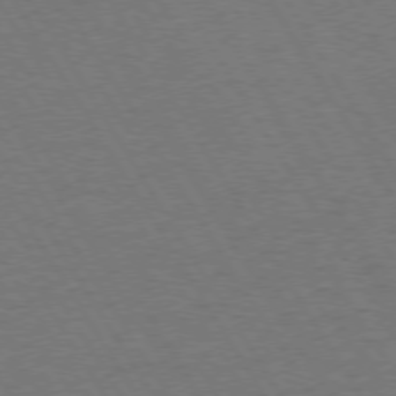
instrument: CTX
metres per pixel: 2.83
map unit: Hpe
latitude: 73.4238
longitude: -123.5560
